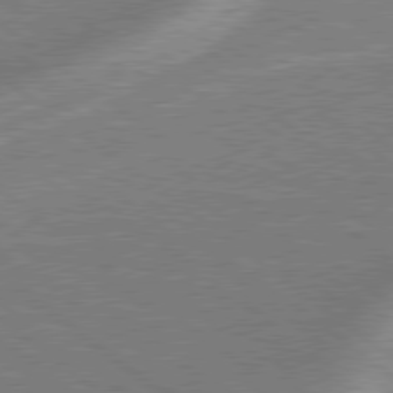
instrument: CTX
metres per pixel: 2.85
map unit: lApd
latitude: 79.0270
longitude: -170.7813
